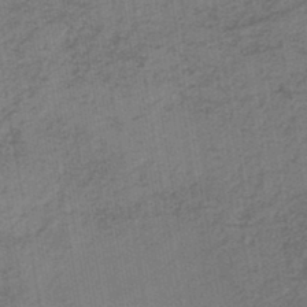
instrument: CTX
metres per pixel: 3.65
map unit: HNb
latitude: -45.1431
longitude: -46.0444
